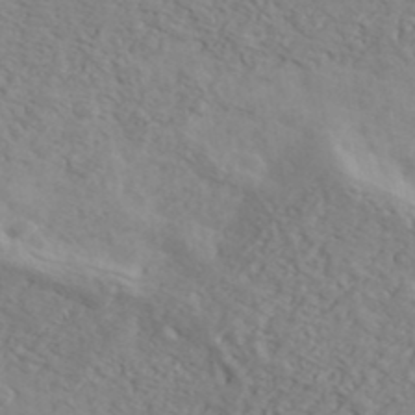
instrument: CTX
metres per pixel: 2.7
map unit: Ave
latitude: 39.0458
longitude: -106.4223
